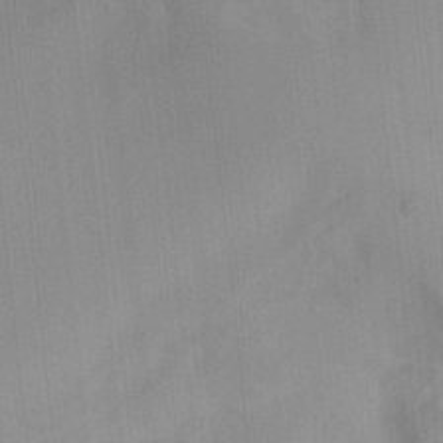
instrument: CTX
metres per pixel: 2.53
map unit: Ave
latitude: 23.0647
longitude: -136.6491
